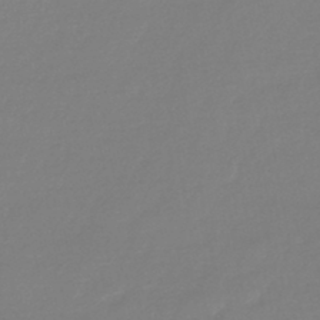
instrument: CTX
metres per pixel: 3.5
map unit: lHb
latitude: -44.4818
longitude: 78.3495
